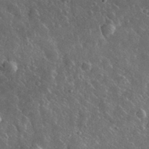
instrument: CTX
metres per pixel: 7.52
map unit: lHvf
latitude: 35.7449
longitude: -90.2900
